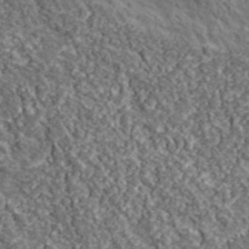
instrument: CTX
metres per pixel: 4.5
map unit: lHvf
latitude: 38.8002
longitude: -87.8961
